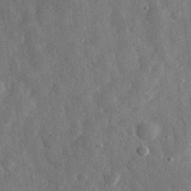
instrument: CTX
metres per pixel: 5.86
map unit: eHh
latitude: 32.0822
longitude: -78.3656
